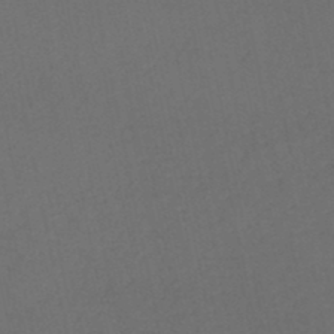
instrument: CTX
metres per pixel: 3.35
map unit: lHb
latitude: -45.8611
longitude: 61.1998
